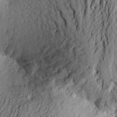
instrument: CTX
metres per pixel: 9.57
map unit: Aa
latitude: 24.2522
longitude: -150.2522
